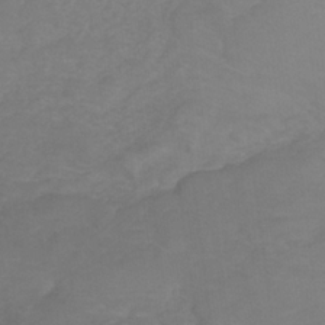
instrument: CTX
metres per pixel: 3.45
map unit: lHb
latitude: -31.5966
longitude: 64.0472
